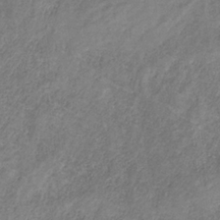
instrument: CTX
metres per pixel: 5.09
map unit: HNb
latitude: -32.5574
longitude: 59.6532
